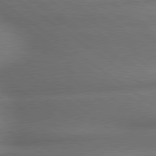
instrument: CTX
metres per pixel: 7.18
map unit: lApd
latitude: 79.9339
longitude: -167.7449
